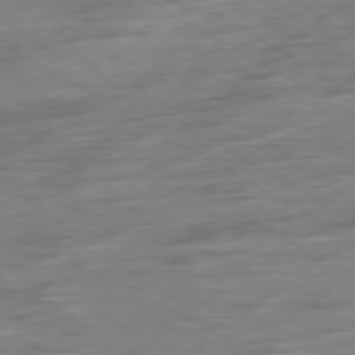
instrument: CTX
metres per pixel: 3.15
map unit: Ap
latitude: -79.8800
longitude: -63.8962
